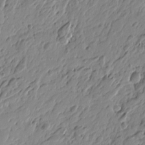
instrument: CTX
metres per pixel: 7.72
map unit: Htu
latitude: -4.4818
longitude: -178.9514
